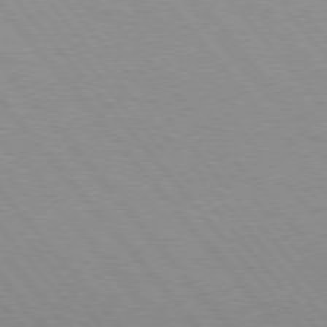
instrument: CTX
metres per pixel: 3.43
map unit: Hpe
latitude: 76.1766
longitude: -153.2915
